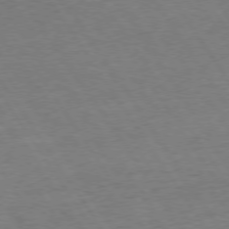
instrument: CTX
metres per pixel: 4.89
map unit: Hpe
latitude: 73.8584
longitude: -140.4601
